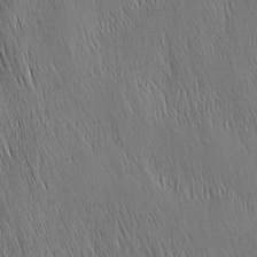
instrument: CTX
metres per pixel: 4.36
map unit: Nhu
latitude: -5.0108
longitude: -151.4804
